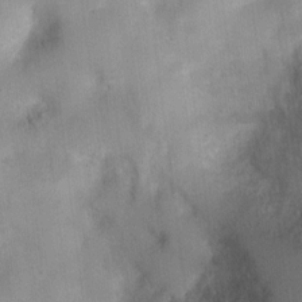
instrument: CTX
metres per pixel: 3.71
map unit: Nhu
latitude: 1.4804
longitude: -16.1766
